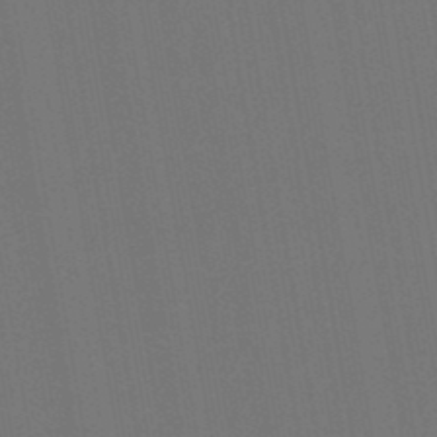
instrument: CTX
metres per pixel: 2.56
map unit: lHb
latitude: -47.3131
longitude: 73.0486
